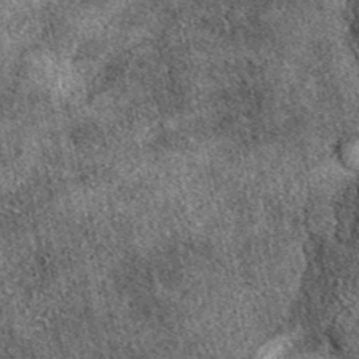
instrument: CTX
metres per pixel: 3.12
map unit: eAb
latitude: 39.4048
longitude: 109.4643
